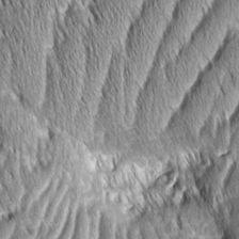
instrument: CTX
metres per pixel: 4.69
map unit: Aa
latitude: 7.7072
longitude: -129.6694
